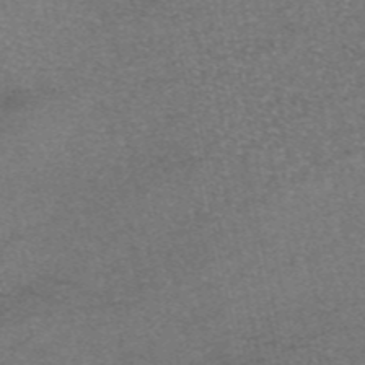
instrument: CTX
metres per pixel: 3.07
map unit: eAb
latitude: 47.4427
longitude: 105.0864
